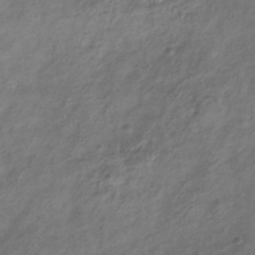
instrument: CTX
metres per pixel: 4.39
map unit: Hve
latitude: -33.4455
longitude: 88.9919
